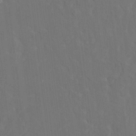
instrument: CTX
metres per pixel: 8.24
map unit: HNhu
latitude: 4.7435
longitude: 12.4251
